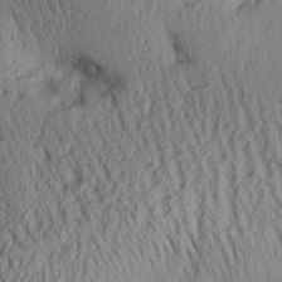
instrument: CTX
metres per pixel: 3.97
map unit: Aa
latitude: 28.7435
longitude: -134.7435
